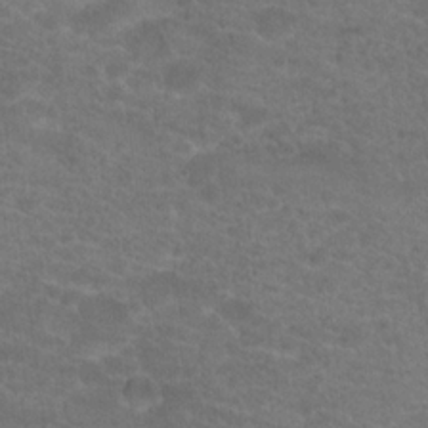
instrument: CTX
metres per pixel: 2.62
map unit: Hto
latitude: 19.9150
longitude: -39.1592
